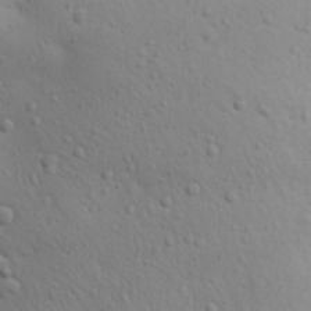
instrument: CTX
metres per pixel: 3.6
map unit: Aa
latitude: 29.8016
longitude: -146.2523
